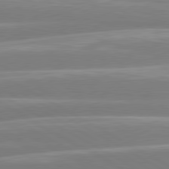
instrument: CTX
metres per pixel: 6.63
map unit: lApd
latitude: 80.5924
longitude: -128.4223
